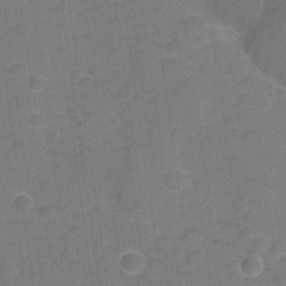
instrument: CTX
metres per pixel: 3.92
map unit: Hve
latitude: -28.3873
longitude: 93.4265
